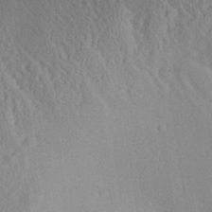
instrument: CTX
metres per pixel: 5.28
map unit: Aa
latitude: 29.0647
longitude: -135.5560
